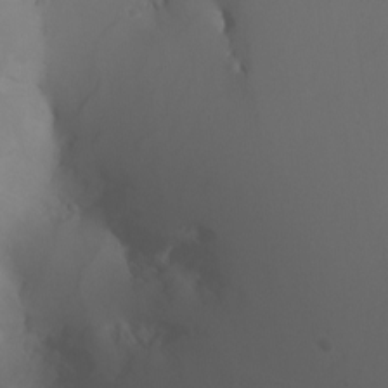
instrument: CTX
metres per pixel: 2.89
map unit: Nhu
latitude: -4.7085
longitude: -75.7639
